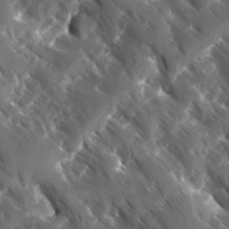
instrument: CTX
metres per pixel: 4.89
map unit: Ave
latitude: -10.9353
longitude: -118.9702
